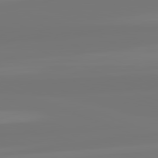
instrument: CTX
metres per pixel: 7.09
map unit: lApd
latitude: 82.2144
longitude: -176.6301
